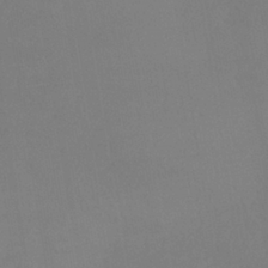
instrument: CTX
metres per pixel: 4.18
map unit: lHb
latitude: -37.6910
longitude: 74.2362
